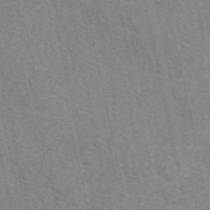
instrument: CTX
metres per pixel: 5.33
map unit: eAb
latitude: 50.6112
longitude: 111.8800
